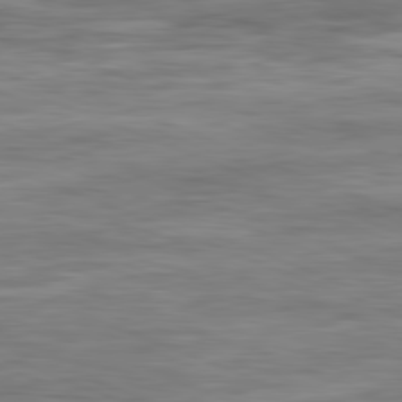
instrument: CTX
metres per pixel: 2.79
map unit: Ap
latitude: -82.1228
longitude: -73.8962
